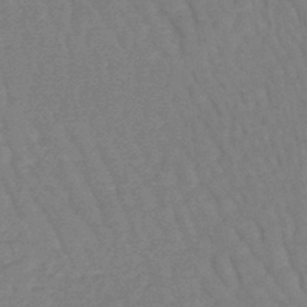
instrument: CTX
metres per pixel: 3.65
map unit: eHb
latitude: -46.4629
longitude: 80.4818
